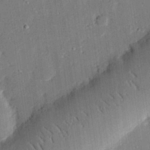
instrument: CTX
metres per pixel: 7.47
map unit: eHh
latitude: 27.2348
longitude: -81.8583
